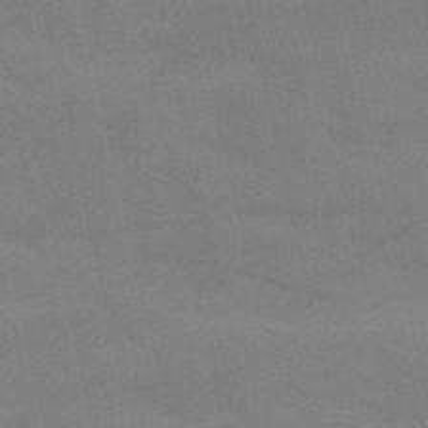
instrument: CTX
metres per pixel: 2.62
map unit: HNb
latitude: -53.0486
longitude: -46.1956
